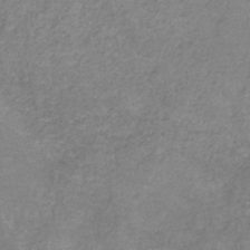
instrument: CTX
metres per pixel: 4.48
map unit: HNb
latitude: -45.7856
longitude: -45.1592
